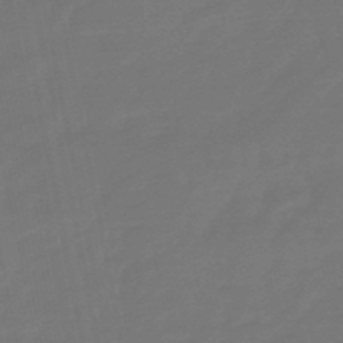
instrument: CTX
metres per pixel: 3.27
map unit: lHb
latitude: -49.7100
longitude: 78.5951
